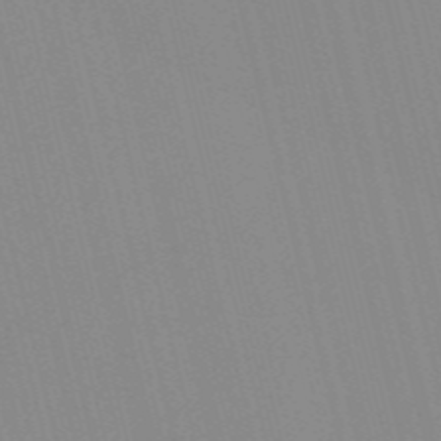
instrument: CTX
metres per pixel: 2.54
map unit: Nve
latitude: -57.1053
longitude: 61.4077
